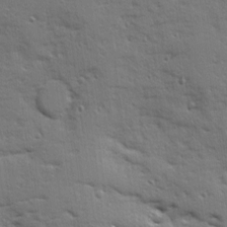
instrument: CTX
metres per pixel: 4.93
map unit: Ave
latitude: 10.3090
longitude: -102.4979
